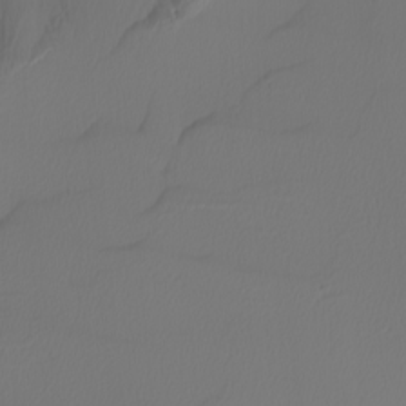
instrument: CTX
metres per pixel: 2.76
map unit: Nhu
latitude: -5.4832
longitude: -94.1956
